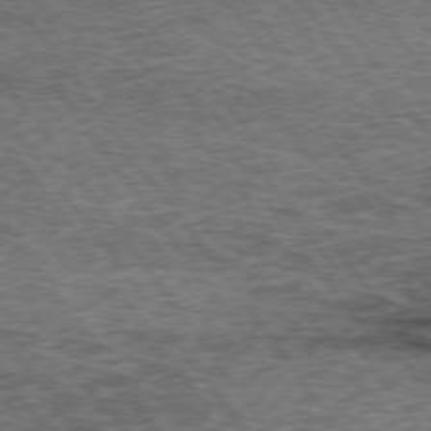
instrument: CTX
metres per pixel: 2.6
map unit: lApd
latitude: 73.5749
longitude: -76.3089
